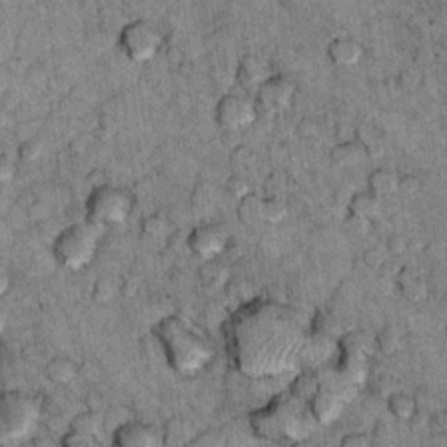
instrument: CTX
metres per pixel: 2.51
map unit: Hto
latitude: 10.2523
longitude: -36.4034
